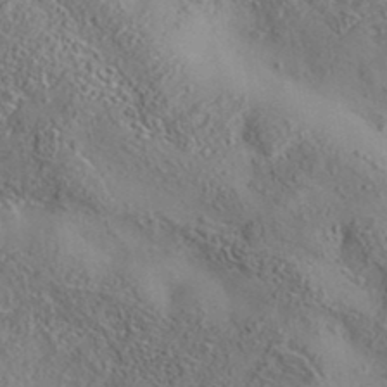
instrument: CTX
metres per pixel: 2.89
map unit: eAb
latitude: 35.6316
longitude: 107.8612
